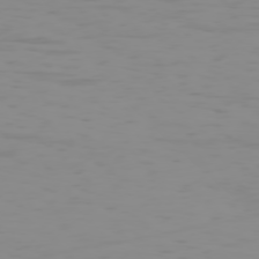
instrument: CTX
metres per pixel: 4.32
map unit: Hpe
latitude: 74.0444
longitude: -127.2726
